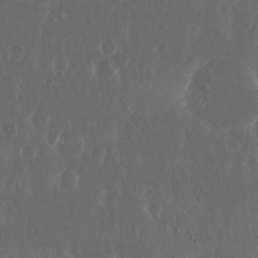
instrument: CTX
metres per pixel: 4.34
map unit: Nhu
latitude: 29.3859
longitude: -57.3292
